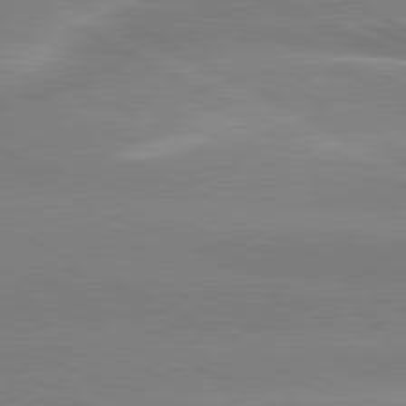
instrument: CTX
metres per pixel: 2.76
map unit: lApd
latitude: 80.3656
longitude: -136.5357
